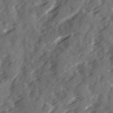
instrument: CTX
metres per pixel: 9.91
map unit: Ave
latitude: 19.2537
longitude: -130.9703
